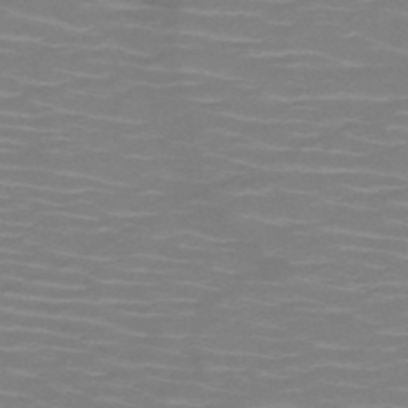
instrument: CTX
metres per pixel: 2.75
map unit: HNb
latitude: -50.5196
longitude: -46.4223
